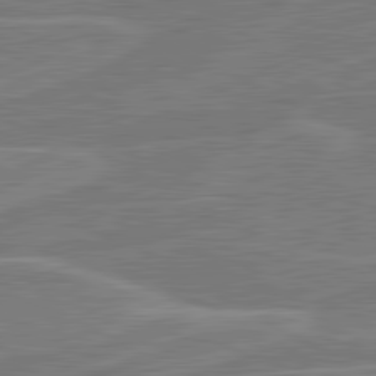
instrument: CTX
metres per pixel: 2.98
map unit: lApd
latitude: 81.1025
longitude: 122.3495
